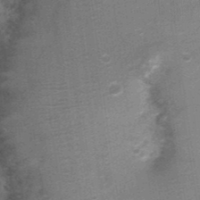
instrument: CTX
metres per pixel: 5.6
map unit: Nhu
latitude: 3.7260
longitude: -17.9150
